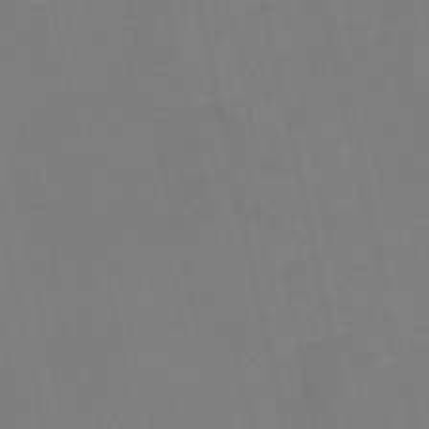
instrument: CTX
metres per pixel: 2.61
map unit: Nve
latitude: -58.1983
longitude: 50.5007
